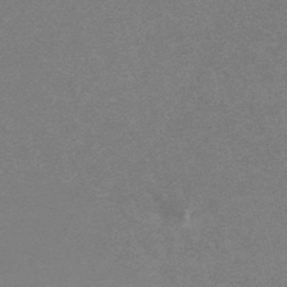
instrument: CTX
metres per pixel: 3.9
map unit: lHb
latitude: -48.1039
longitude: 72.3873
